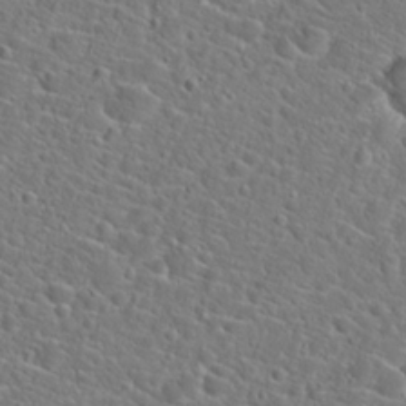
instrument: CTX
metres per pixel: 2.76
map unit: Hto
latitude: 23.1781
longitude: -45.2726
